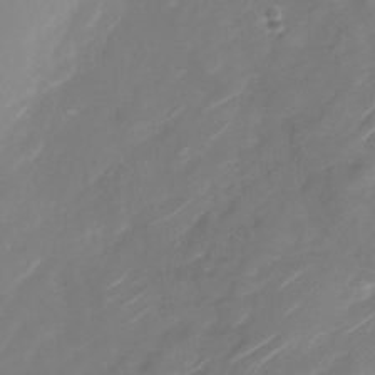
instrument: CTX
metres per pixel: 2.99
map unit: Nhu
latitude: -29.1809
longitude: -73.9717
